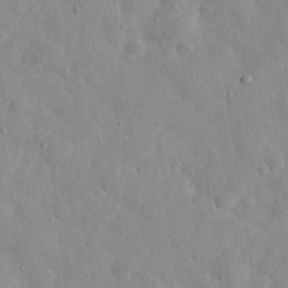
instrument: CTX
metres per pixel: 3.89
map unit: eHh
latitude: 31.6694
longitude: -72.5546
